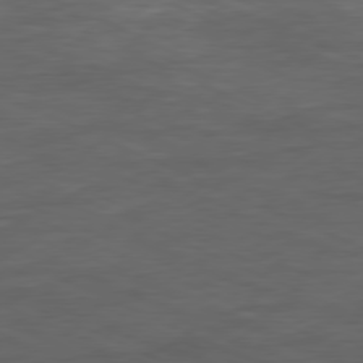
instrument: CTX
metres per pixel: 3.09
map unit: Ap
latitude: -78.0283
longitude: -73.1781
